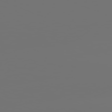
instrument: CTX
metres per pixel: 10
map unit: lApd
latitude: 81.7450
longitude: -153.8961
